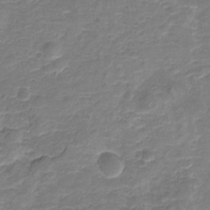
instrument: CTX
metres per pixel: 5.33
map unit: Nhu
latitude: -18.8975
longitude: -56.5734
